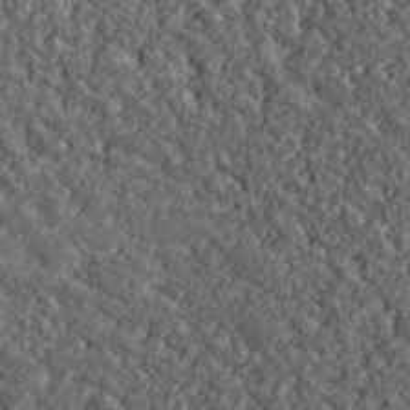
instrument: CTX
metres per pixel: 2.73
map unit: lHvf
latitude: 39.6883
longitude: -88.3468
